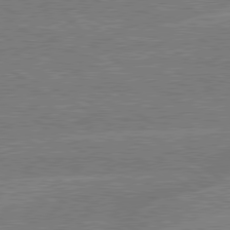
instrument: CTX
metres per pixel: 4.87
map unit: lApd
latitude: 79.4427
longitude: -145.4048
